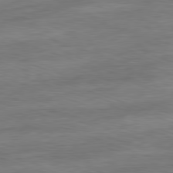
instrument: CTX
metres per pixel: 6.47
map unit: Ap
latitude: -81.3699
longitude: -89.1970
